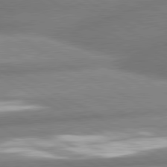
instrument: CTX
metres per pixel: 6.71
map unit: lApd
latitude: 80.4034
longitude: -163.2726
